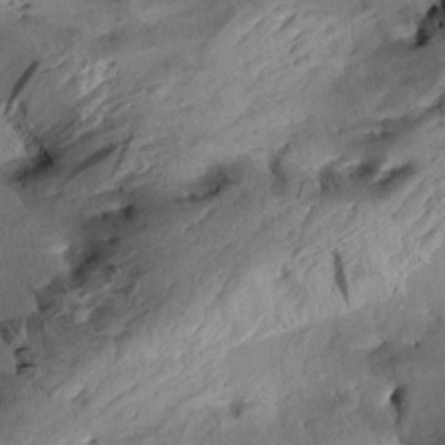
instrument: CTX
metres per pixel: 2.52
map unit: Aa
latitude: 10.6302
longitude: -142.9892
